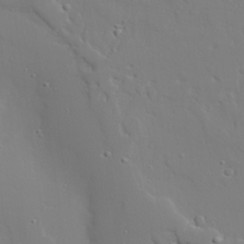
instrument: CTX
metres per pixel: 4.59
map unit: lAvf
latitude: 27.8772
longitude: -108.1388
